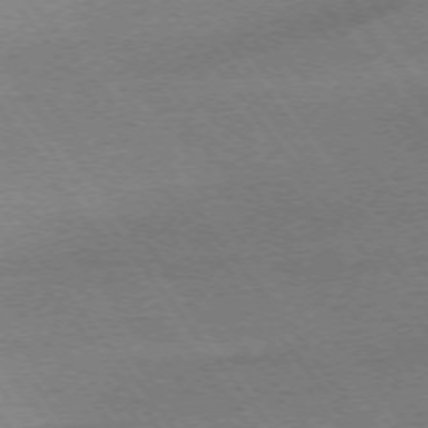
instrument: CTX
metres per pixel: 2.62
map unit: Ap
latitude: -75.0676
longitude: -82.4412
